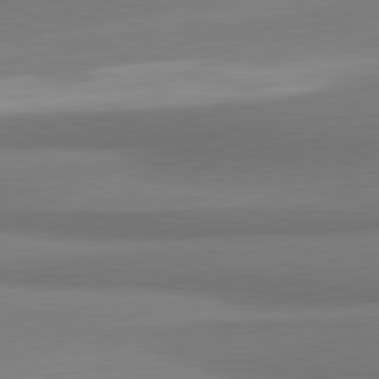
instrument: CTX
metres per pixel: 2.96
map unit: lApd
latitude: 80.1956
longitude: 177.2565
